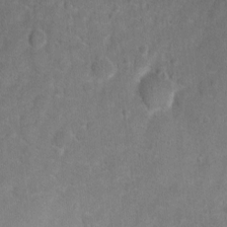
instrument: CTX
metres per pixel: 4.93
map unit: Hto
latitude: 2.3467
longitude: -35.8772
